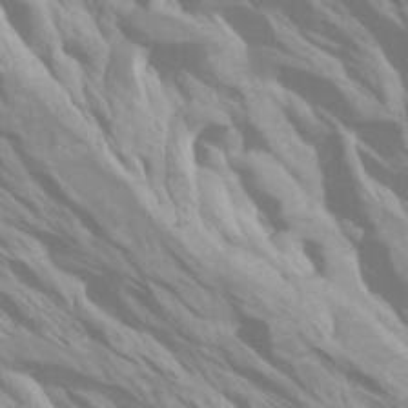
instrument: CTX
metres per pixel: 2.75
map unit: Htu
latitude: -4.4251
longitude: -73.3860
